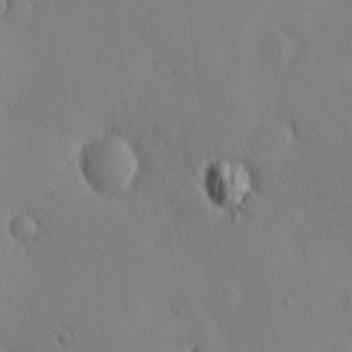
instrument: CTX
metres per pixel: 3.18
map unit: eHh
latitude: 0.1766
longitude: 16.0661
